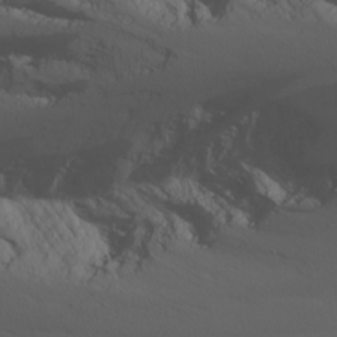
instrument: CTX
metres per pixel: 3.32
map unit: Nhu
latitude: -4.9919
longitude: -86.6112
